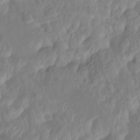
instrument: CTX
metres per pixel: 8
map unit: Ht
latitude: -14.2551
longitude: -57.1592
